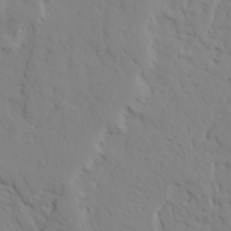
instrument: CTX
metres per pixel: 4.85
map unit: Ave
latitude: 23.6316
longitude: -132.9514
